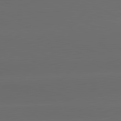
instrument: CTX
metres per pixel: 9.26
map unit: lApd
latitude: 81.3482
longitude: -147.4049
